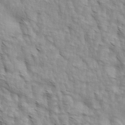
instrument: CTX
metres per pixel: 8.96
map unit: lAa
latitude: -4.5196
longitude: -121.7261
